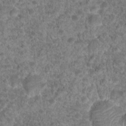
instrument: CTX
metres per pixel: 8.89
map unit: Hto
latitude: 19.1214
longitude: -40.7435
